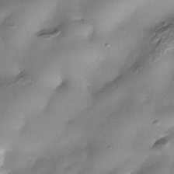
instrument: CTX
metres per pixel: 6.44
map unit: Nhe
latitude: -37.8611
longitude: -119.1781
